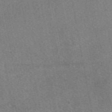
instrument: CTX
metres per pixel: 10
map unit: eAb
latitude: 49.0836
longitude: 121.3509
